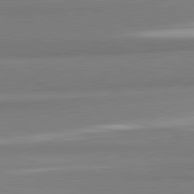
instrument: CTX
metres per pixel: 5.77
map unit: lApd
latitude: 82.1955
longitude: 173.6344
